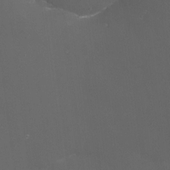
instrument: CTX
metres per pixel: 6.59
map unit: eHh
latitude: -4.6518
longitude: 19.3888
